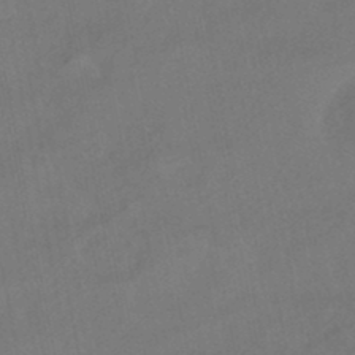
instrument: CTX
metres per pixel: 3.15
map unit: HNhu
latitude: -41.2376
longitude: 103.3888
